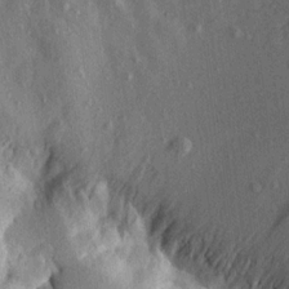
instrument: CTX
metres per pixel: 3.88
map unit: Aa
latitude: 16.1200
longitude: -145.5560
